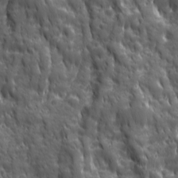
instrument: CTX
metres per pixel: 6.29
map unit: Ave
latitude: 19.3481
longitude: -133.0458
